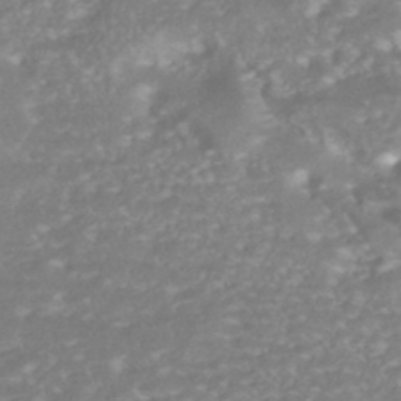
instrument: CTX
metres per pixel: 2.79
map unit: HNhu
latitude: -44.5007
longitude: 98.4818
